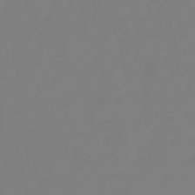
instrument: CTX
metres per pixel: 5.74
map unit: eHb
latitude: -49.2943
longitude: 85.9367
